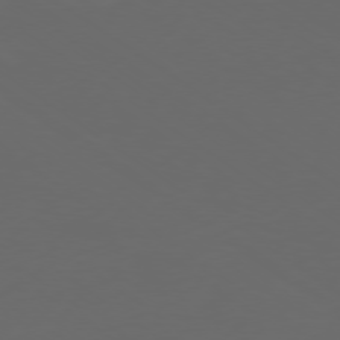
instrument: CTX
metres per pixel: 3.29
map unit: Ap
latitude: -78.8408
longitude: -93.0269
